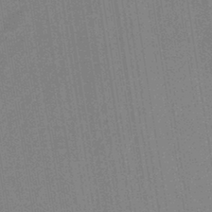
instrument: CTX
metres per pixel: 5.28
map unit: HNb
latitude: -37.3131
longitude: 57.1053
